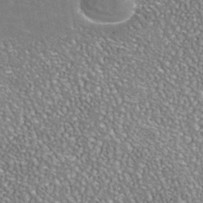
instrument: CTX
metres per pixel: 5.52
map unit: Nhe
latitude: -41.0486
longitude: -100.9325
